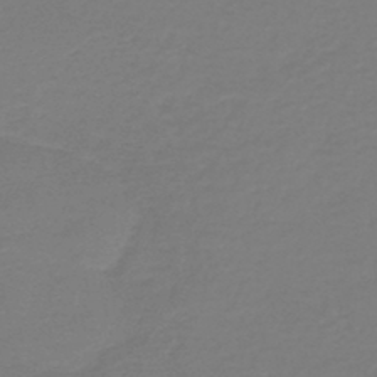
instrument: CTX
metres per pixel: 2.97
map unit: HNb
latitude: -46.4062
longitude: 53.9745
